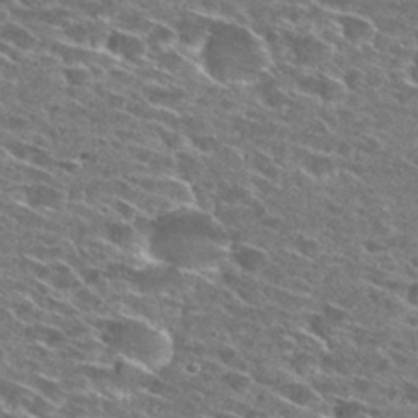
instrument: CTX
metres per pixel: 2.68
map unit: Hto
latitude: 28.6868
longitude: -46.3279
